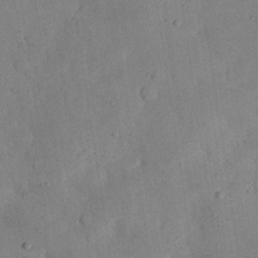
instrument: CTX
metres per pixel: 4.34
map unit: Nhu
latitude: 25.6316
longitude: -71.7827
